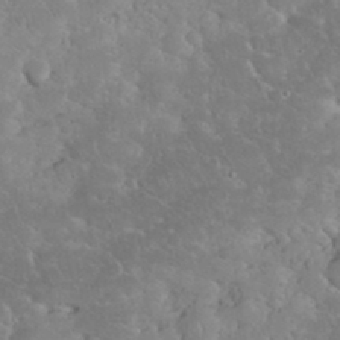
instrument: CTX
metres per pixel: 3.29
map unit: eHh
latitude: 35.1781
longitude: -64.6490
